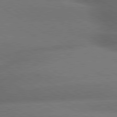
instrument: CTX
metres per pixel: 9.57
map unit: lApd
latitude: 79.8395
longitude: -155.2159
